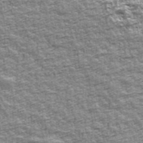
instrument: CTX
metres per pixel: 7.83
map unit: Ave
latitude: 42.3656
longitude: -112.0255
